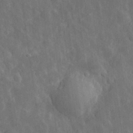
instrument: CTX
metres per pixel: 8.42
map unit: eHh
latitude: 31.4616
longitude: -80.1200
